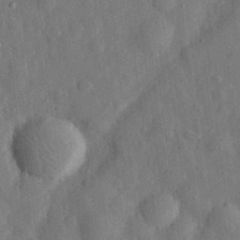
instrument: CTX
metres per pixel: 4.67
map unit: eHh
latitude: 29.8583
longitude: -77.0458
